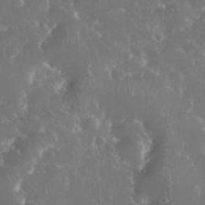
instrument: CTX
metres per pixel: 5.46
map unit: eHh
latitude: 34.5545
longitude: -63.2348
